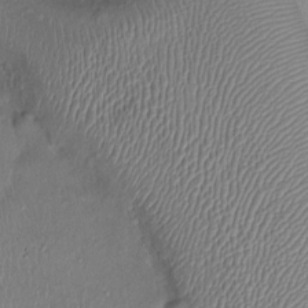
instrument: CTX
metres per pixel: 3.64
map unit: Ht
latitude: -2.9163
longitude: -14.5924
